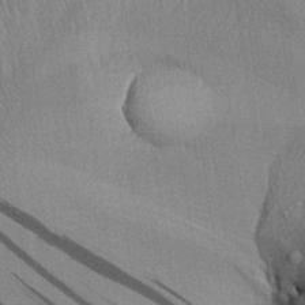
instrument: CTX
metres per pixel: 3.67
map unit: Aa
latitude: 29.4048
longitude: -136.2712
